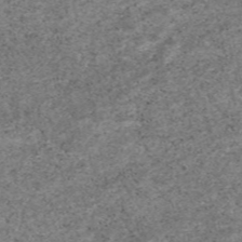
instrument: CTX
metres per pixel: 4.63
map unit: eAb
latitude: 47.0270
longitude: 118.7841
